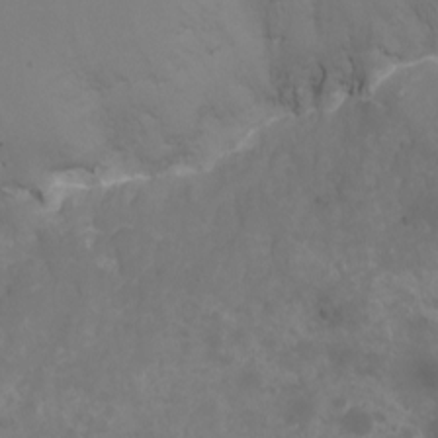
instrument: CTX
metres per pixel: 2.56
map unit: Nhu
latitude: -11.8989
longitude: -74.9136
